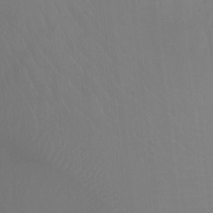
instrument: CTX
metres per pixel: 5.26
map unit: Ht
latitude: -8.1984
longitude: -38.3467
